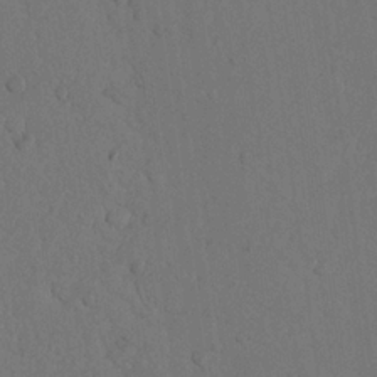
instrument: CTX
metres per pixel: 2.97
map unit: Nhu
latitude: 22.3656
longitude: -74.1767
